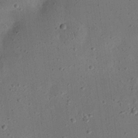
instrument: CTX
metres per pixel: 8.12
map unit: eHh
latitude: 24.2711
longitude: -68.6113
